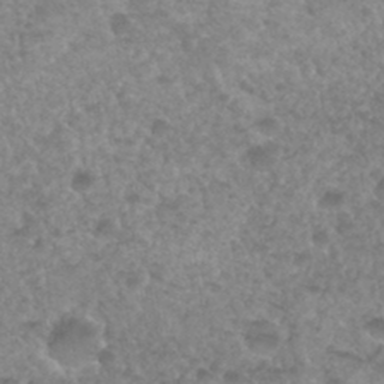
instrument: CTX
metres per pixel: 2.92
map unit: Hto
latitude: 33.4615
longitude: -49.6316
